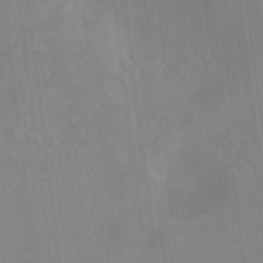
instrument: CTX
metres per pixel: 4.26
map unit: Hto
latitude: -11.2754
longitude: -38.4412
